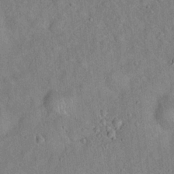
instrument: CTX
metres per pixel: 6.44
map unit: Hto
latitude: 17.5749
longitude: -52.7435
